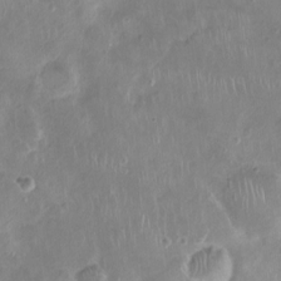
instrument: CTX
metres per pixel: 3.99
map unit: Ht
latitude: -4.5573
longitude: -15.5372
